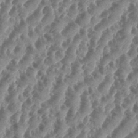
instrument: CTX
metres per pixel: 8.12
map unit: eHh
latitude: 34.9702
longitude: -135.9528
